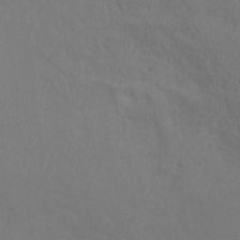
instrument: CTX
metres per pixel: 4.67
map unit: Ht
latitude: -14.3496
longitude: -44.5357
